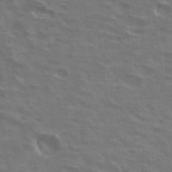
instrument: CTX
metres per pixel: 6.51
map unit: Hto
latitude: 34.1766
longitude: -40.8191
